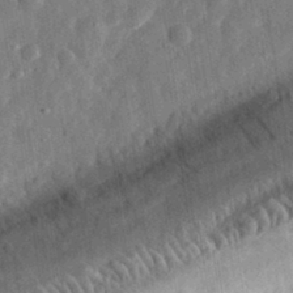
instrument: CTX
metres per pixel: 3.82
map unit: eHh
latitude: 32.0255
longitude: -75.2726
